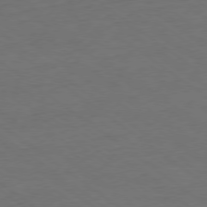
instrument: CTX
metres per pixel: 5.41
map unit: Ap
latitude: -78.9541
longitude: -97.0458
